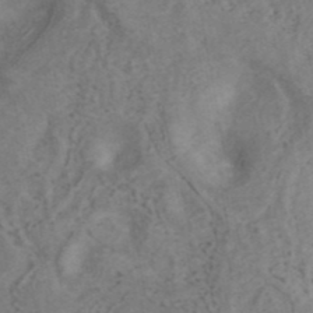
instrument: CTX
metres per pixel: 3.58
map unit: ANa
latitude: 41.2537
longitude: 15.2187
